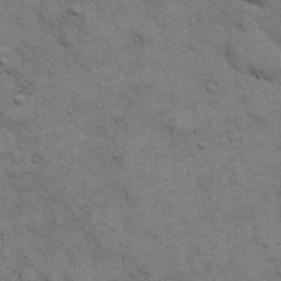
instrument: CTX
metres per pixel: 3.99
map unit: eHh
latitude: 15.9906
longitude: -66.4979
